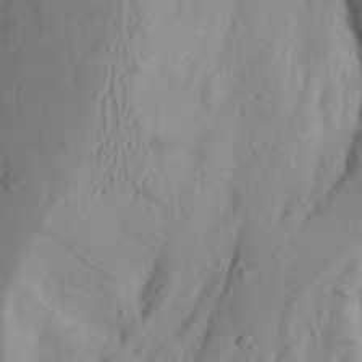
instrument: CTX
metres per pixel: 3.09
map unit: Aa
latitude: 25.1025
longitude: -147.5560
